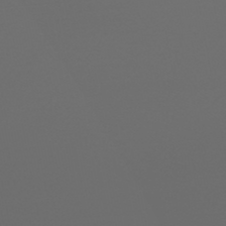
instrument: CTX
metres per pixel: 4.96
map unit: HNhu
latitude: -48.1606
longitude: 100.8596
